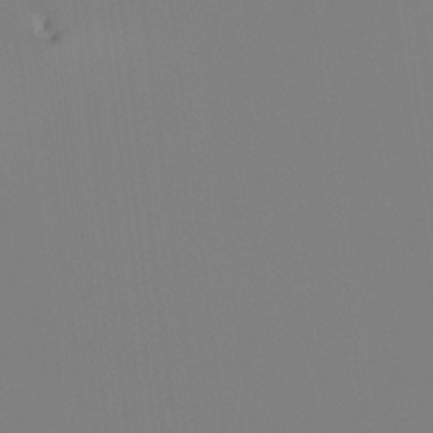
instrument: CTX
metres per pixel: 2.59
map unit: Hto
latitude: -7.8422
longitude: -49.6316
